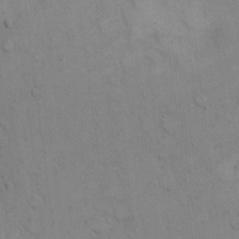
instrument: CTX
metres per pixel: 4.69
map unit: Hto
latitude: 8.7435
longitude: -61.1592
